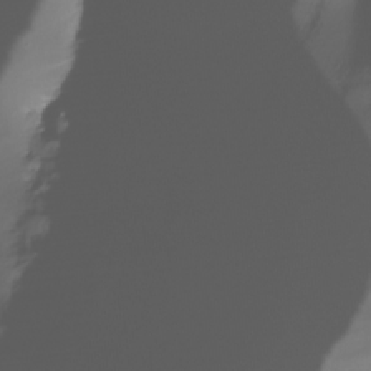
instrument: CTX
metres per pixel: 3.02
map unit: Nhu
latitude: -28.2362
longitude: -59.6883
